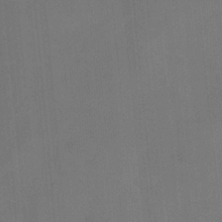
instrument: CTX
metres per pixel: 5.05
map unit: Nhu
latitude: -22.8597
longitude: -56.2900
